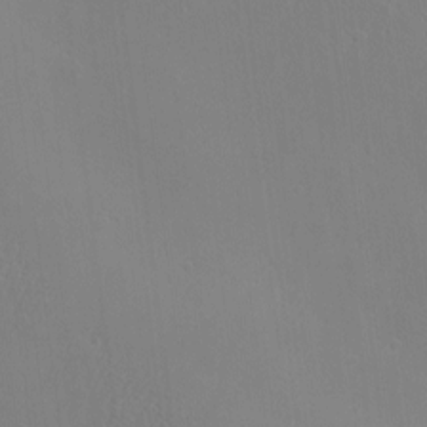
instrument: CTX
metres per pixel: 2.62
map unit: eHh
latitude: -3.3131
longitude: 19.5210
